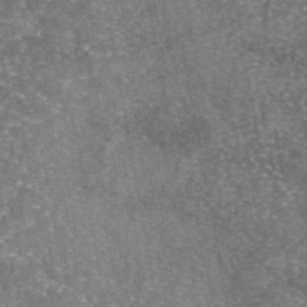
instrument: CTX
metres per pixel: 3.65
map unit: eAb
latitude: 46.4601
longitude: 123.4077
